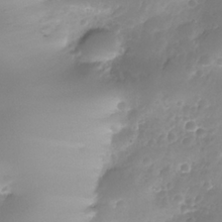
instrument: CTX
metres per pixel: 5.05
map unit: Nhe
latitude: -35.6722
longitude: -145.9528
